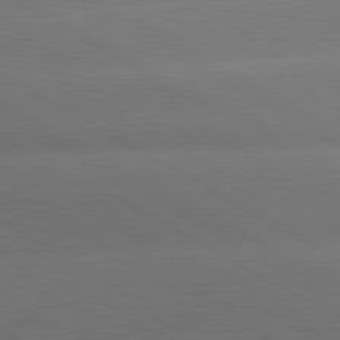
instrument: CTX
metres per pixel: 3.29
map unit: lApd
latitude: 80.6301
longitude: -146.6680
